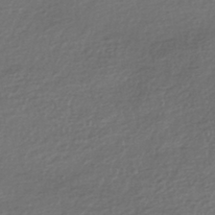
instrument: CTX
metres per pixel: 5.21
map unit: HNhu
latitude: -42.0849
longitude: 96.4818
